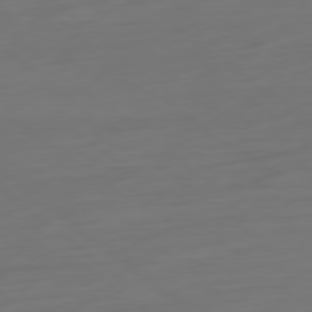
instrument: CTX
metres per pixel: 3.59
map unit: Ap
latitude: -79.4265
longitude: -61.0269
